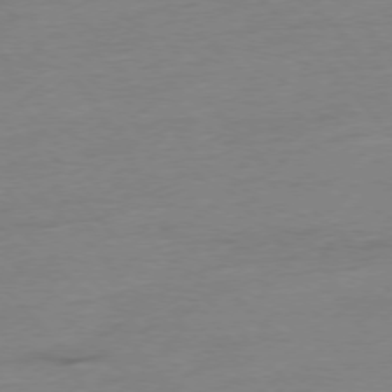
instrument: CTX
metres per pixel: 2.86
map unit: Hpe
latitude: -76.9542
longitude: -14.7247
